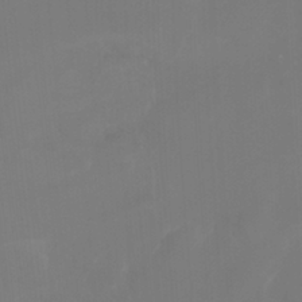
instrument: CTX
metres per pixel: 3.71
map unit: Nhu
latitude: -11.5966
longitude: -65.3482
